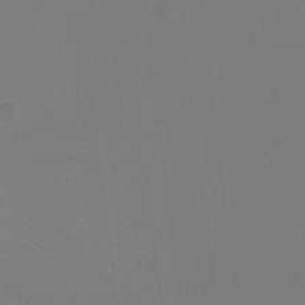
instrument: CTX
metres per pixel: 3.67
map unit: HNhu
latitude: -0.6519
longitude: -0.8947
